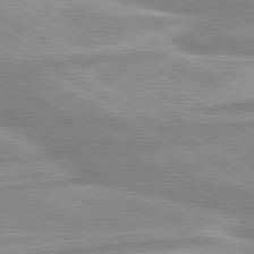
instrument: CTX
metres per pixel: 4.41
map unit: lApd
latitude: 80.2522
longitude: -172.2711
